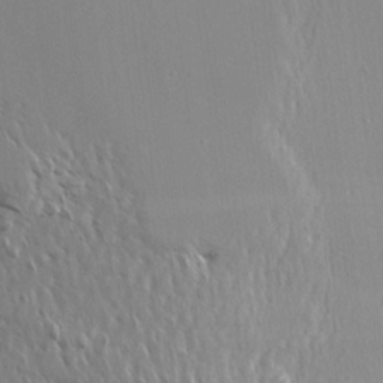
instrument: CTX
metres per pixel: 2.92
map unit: Aa
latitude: 13.2348
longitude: -143.1970
